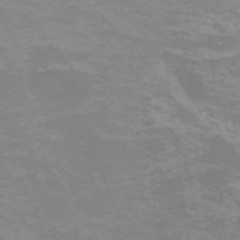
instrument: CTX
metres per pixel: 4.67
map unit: Nhu
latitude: -8.6896
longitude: -72.3656
